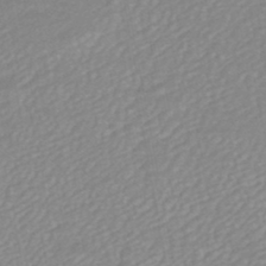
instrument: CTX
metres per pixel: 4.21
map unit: HNhu
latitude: -46.8597
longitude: 105.5399
